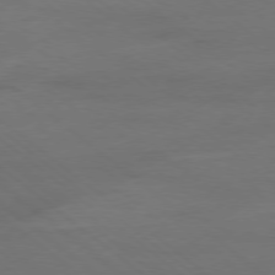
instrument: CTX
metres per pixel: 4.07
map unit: Ap
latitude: -78.6140
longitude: -56.3089
